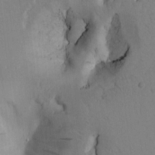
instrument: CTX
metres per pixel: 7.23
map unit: Htu
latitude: 0.0633
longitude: 172.6896
